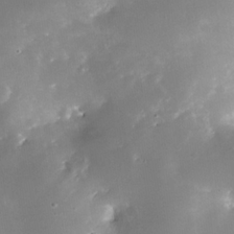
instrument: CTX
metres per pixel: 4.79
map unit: Nhe
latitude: -33.0109
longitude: -117.4804
